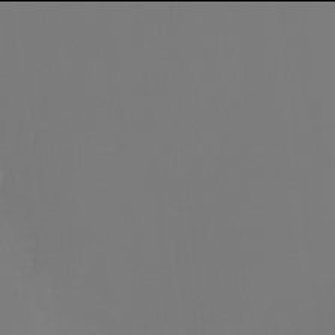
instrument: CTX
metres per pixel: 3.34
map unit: eHh
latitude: -6.0094
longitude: -88.5924
